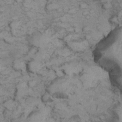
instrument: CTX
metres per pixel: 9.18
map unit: Nhu
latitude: 9.4804
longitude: -23.6127
